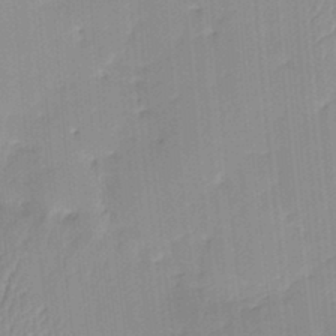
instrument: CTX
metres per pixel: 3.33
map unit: eHh
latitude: -4.3873
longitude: 15.3132
